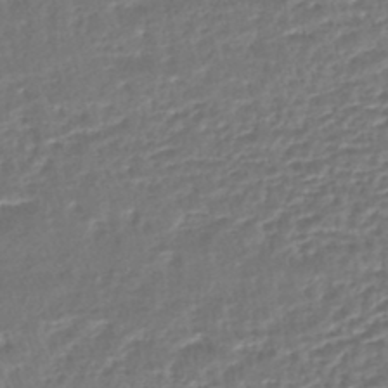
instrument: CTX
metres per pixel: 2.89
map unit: HNhu
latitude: -45.7856
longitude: 100.2361
